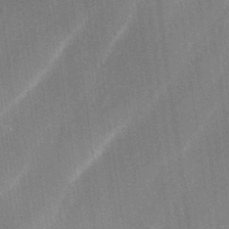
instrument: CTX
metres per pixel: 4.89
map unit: lAa
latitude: -5.1620
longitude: -129.0647
